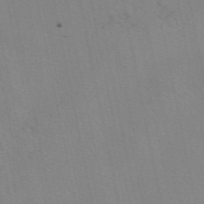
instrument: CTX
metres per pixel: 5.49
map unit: eAb
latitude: 49.6694
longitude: 104.6329
